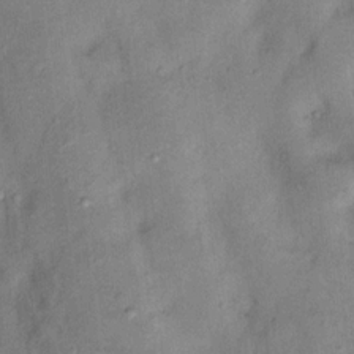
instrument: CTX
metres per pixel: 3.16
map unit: Nhu
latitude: 11.7639
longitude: -28.8947
